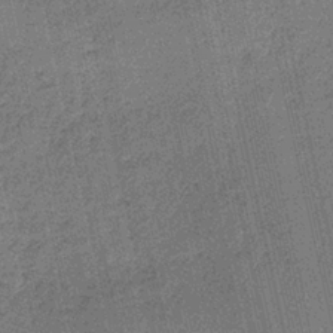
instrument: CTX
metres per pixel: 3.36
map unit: HNb
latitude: -35.9367
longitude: 56.3873
